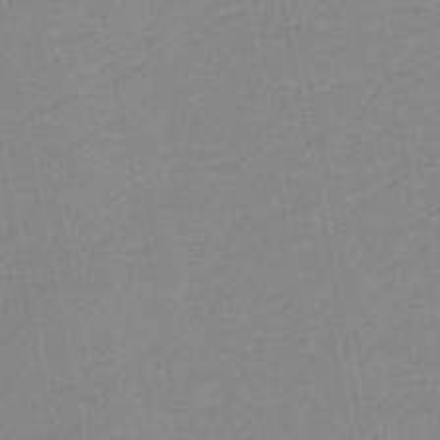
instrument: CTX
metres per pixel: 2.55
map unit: HNb
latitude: -51.4076
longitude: -50.8569
